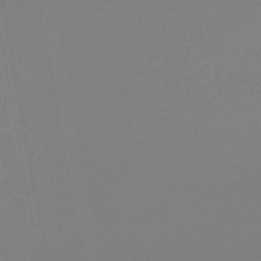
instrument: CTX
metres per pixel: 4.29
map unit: lHb
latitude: -46.6896
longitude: 69.0486
